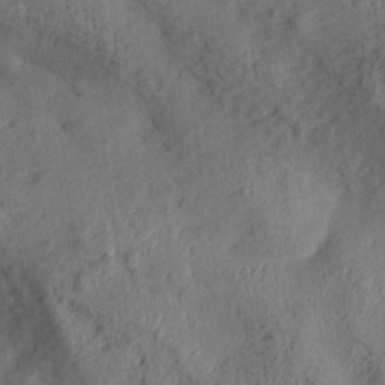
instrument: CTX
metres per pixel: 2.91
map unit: Aa
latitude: 30.1578
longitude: -132.7624
